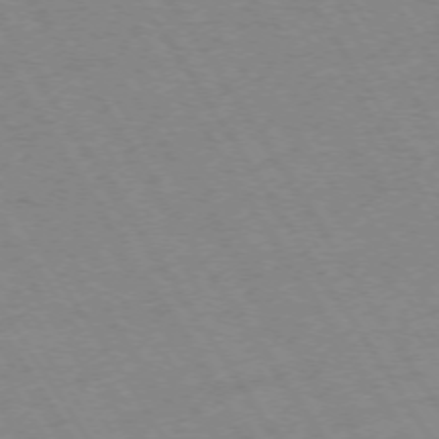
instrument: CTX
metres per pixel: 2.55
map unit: Ap
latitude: -73.5021
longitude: -71.6316
